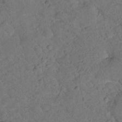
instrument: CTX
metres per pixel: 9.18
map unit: lHvf
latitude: 14.4412
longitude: 178.4629
